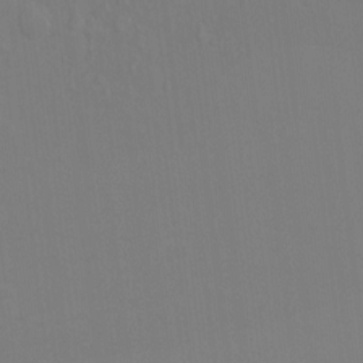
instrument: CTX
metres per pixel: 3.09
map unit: Hto
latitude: -8.4062
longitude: -43.8017
